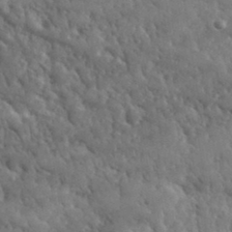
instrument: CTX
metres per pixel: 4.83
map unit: lHvf
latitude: 35.3292
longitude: -87.2159
